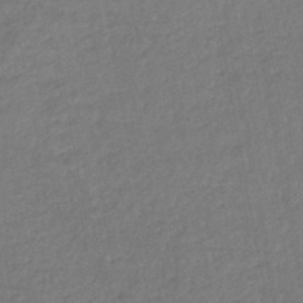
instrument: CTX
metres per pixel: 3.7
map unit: HNhu
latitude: -45.8233
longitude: 102.1795
